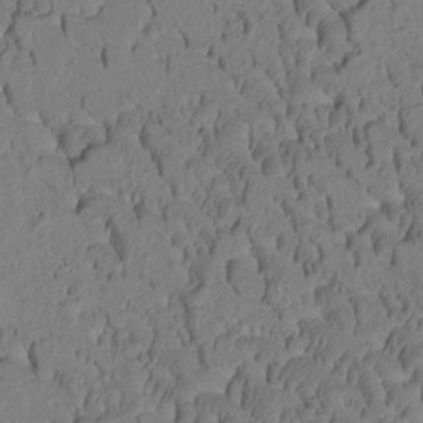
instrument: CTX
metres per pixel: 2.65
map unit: Htu
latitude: -2.4251
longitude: 171.9367
